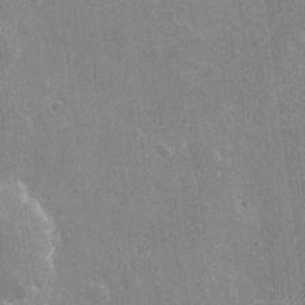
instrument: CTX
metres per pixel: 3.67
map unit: eHh
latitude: 10.3467
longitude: -70.2522
